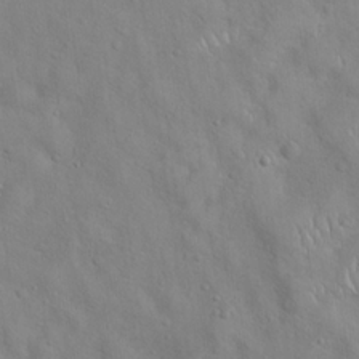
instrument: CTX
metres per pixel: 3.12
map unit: Hto
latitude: 17.1781
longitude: -53.1025
